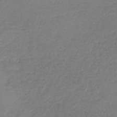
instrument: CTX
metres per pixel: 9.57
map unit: lHb
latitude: -42.1038
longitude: 74.1984
